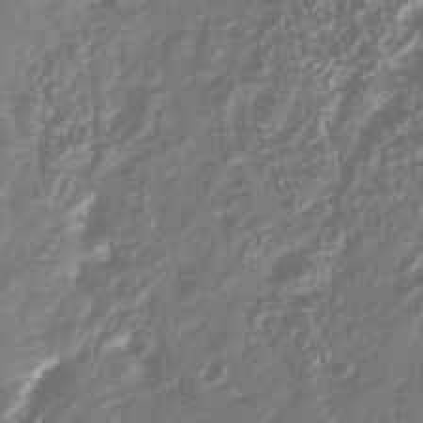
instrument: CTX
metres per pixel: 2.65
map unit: Nhu
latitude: -40.7652
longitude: -83.1025
